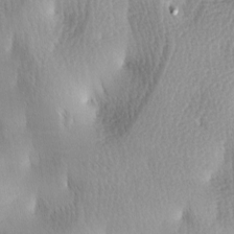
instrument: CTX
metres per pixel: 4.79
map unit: lAa
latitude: -4.4818
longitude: -121.0648
